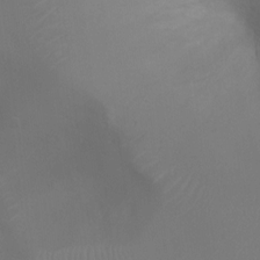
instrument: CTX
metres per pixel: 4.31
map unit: Ht
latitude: -9.7100
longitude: -20.5168
